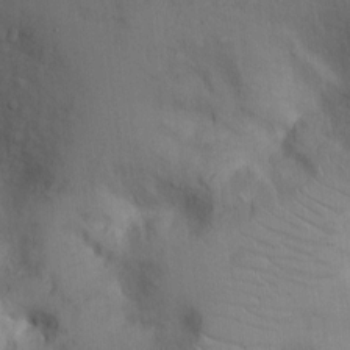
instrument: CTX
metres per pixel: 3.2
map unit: Ht
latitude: 0.0255
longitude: -13.2915
